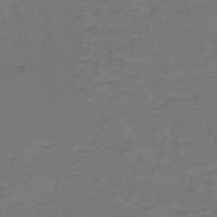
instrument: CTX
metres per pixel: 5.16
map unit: HNb
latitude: -44.8219
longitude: 52.5951
